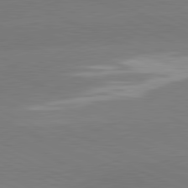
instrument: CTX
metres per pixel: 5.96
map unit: lApd
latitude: 81.3104
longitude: -155.9717
